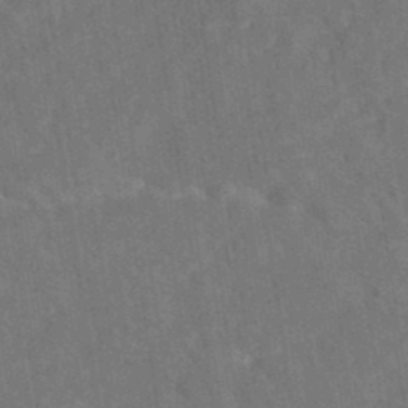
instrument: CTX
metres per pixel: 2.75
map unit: eAb
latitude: 34.5168
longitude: 111.0108
